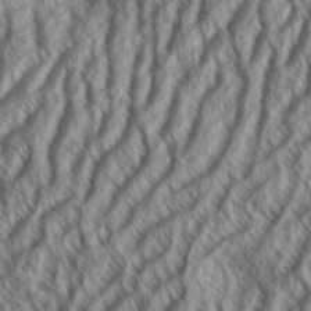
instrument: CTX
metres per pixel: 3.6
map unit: Aa
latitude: 33.8961
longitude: -137.9906
